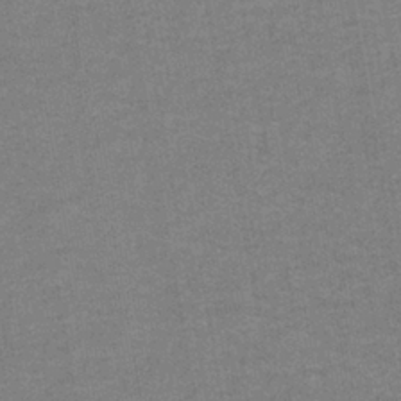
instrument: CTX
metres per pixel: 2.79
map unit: eAb
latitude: -36.2172
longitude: 51.7666
